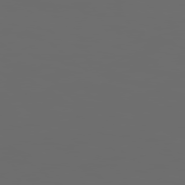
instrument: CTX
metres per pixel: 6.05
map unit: Hpe
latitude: 78.3468
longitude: 176.3873
